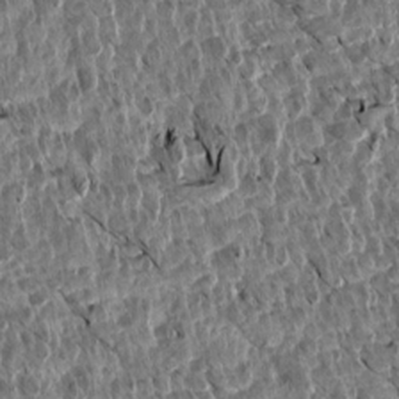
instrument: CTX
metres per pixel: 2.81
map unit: Aa
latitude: 14.1767
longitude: -143.4804
